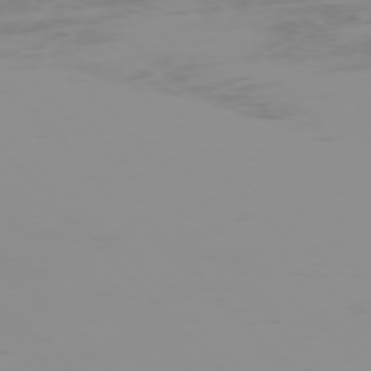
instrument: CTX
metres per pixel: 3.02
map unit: Ap
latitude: -76.0661
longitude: -75.5560
